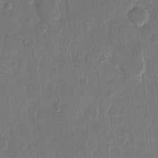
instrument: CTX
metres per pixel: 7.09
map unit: eHh
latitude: 13.1403
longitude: -68.7813
